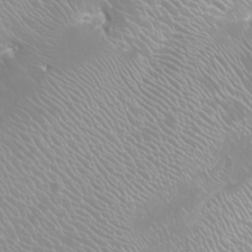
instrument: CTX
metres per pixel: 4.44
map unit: Nhu
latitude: -9.1620
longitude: -70.6679
